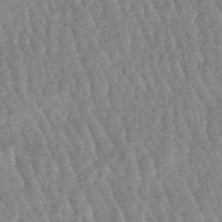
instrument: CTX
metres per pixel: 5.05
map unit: lHb
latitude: -47.3887
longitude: 77.3699
